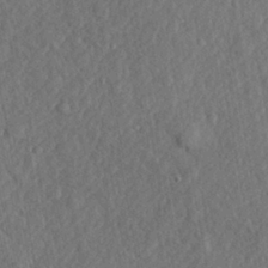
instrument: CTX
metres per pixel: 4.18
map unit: lHvf
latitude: 23.3482
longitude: 143.5588
